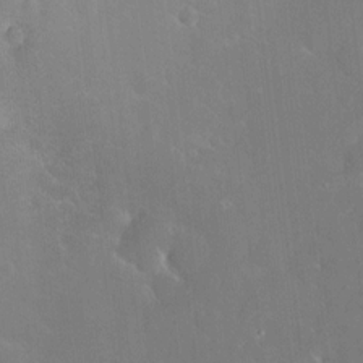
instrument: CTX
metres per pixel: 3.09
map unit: HNhu
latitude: 6.3845
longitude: 12.8408
